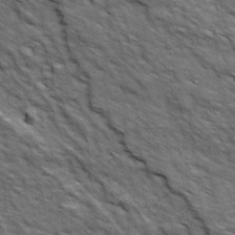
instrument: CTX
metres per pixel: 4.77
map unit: Ave
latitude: 18.7246
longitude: -134.0633
